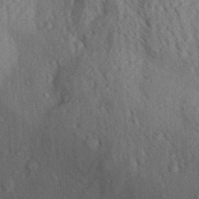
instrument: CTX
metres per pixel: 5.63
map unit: Aa
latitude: 30.4034
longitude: -138.6301
